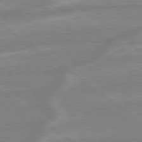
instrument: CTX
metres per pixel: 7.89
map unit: lApd
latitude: 79.0270
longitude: -164.0255
